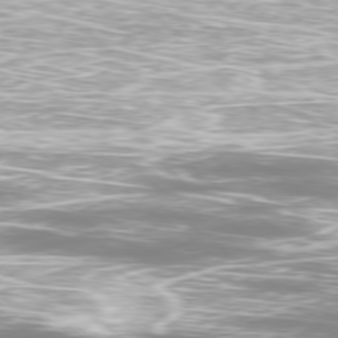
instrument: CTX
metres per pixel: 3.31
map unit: Ap
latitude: -79.8233
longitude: -61.1592
